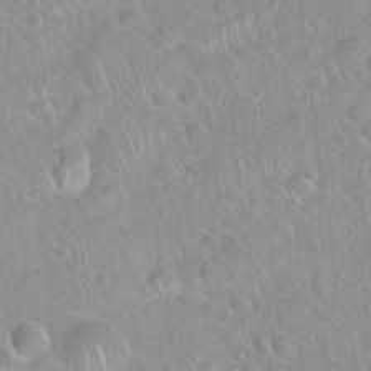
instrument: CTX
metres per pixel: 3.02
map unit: Hto
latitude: 20.6869
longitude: -52.5357
